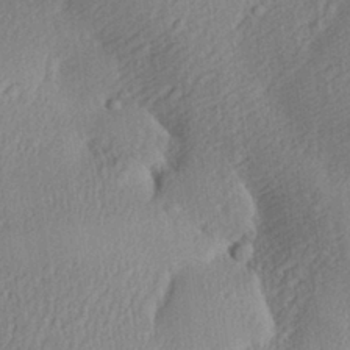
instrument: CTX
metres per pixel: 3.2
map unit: Aa
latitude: 29.6505
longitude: -137.1403
